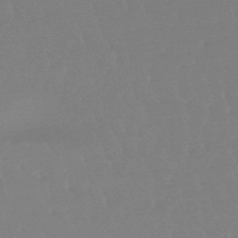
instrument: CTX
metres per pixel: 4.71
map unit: lHb
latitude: -48.4251
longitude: 72.2739
